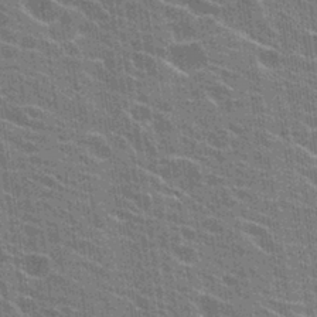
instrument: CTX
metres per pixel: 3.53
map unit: Hto
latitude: 24.7624
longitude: -43.4615
